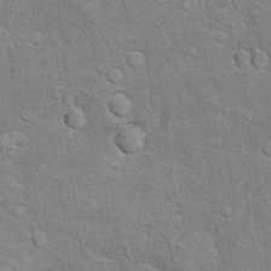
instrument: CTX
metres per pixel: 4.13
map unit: Hto
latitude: 10.4790
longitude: -36.8191
